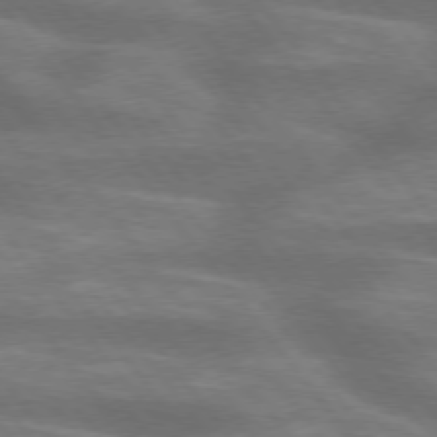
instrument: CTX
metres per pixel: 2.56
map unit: lApd
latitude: 75.3104
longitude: -57.8583
